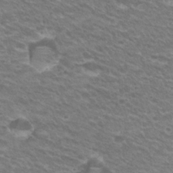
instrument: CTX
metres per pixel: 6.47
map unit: Hto
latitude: 25.6127
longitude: -30.1200
